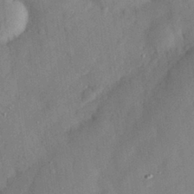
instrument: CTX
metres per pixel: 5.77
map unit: eHh
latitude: 29.1025
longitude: -73.9906
